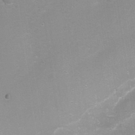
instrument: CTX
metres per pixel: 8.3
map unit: Nhu
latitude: -5.9556
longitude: -47.9906
